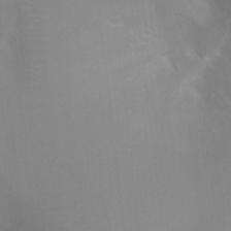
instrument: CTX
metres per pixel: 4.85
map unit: Ht
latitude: -4.8219
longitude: -25.3670
